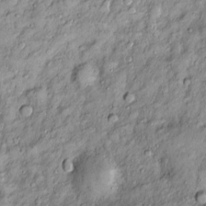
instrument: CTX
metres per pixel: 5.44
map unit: Htu
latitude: -5.1053
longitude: 159.4265
